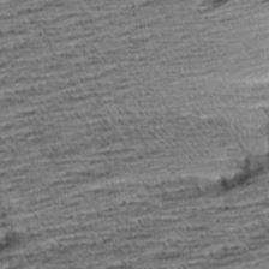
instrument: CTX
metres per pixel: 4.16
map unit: Aa
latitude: 8.4601
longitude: -138.4979
